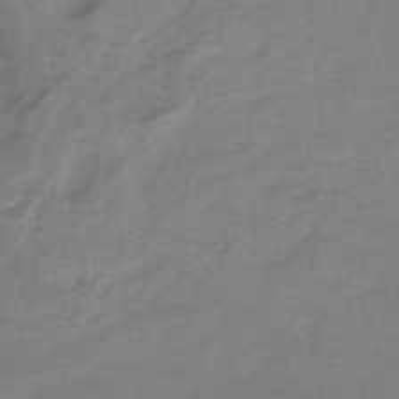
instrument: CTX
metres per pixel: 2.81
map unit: lHb
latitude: -34.1606
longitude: 64.6141
